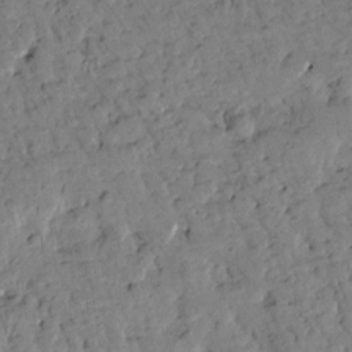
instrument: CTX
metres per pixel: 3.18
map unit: Htu
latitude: 1.4237
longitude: 179.8800
